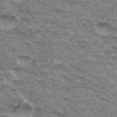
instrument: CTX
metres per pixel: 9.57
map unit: Hto
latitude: 33.3860
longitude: -46.4412
